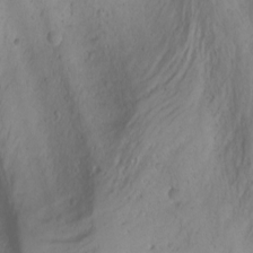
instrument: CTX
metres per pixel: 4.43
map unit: Aa
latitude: -3.4076
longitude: -71.6127
